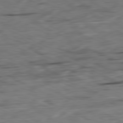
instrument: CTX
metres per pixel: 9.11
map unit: Ap
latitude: -81.2376
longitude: -68.8569
